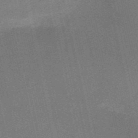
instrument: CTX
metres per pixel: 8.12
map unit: HNb
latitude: -52.5195
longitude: -46.3845
